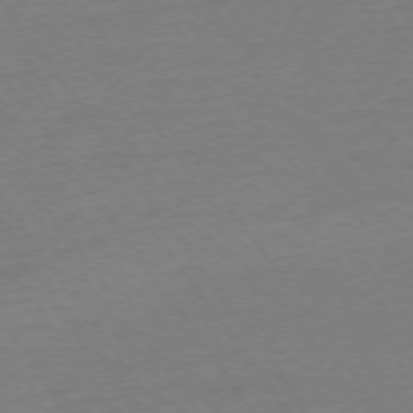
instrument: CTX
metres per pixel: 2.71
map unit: Ap
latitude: -74.2551
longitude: -85.0648
